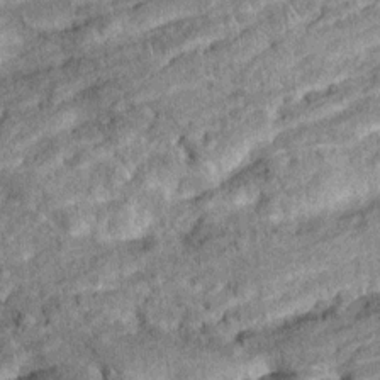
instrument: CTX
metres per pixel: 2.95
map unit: Ht
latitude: 10.2523
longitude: -39.3104
